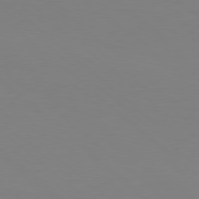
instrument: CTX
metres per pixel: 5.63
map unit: Hpe
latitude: 78.1011
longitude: -172.3656
